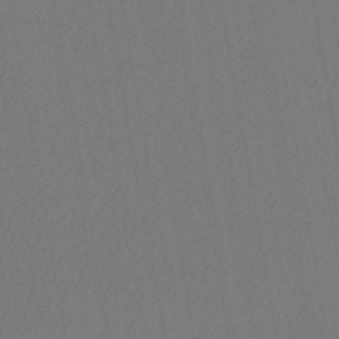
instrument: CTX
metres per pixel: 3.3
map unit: lHb
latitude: -43.8044
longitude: 68.3495
